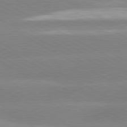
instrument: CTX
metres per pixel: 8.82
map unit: lApd
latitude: 80.4412
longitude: -154.1389
